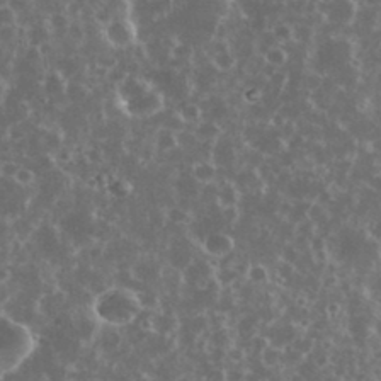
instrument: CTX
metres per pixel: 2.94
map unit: eHh
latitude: 35.1781
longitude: -59.4804
